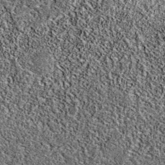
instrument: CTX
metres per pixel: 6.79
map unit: eAb
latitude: 38.1389
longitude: 106.5007
